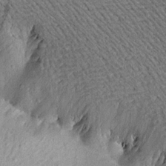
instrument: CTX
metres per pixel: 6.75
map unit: Aa
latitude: 17.3482
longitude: -145.0269
